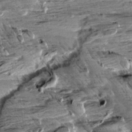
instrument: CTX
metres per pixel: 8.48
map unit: Aa
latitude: 10.4412
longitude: -141.7827
